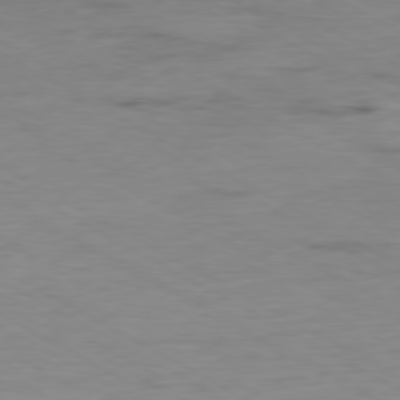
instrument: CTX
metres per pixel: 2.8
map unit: Ap
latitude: -80.0283
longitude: -76.9136
